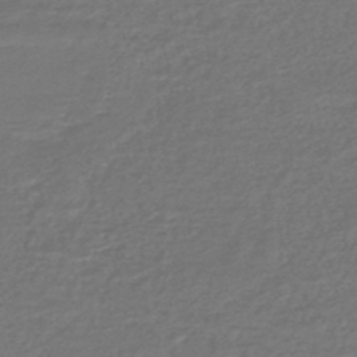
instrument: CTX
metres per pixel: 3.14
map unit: HNhu
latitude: -47.5399
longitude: 96.9542
